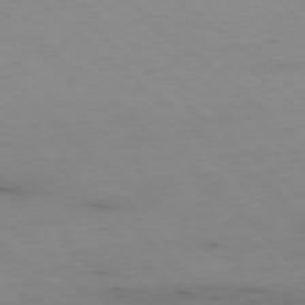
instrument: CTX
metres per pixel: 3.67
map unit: Ap
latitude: -78.0850
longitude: -89.9339
